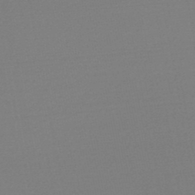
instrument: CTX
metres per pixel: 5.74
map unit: lHb
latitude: -46.5384
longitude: 57.3887
